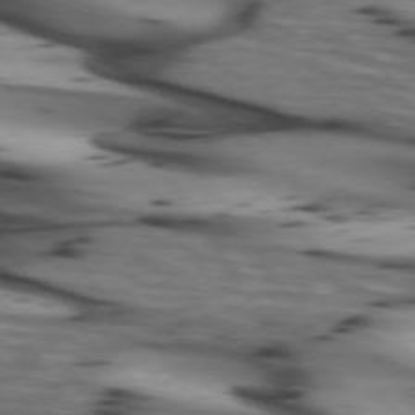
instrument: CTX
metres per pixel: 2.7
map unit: lApd
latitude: 74.1767
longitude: -64.0633
